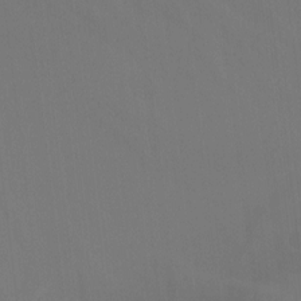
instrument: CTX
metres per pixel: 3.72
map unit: Hto
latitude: -10.4818
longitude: -40.5923
